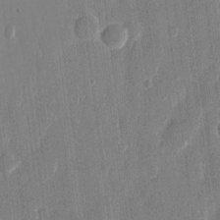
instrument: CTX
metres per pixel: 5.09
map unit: eHh
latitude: 12.5924
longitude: -71.1781
